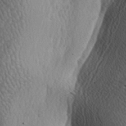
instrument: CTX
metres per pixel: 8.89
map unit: lAa
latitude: -4.3684
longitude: -124.4979
